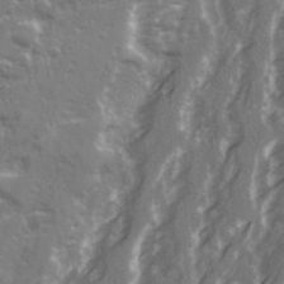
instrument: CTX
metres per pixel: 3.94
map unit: Ave
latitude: 21.8395
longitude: -132.6113
